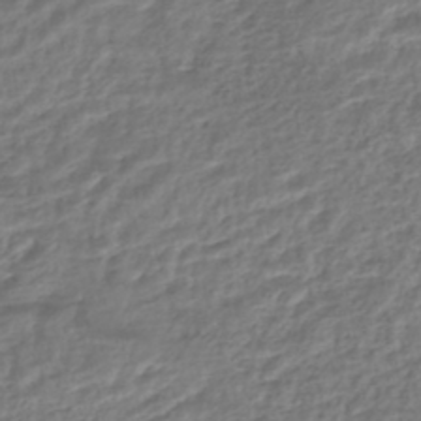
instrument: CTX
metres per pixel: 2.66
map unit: HNhu
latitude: -44.6519
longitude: 102.7085
